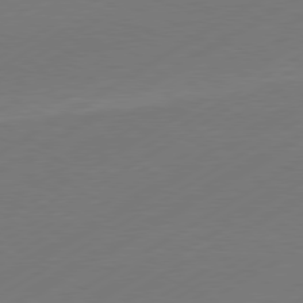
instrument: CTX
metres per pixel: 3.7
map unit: Hpe
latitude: -81.1242
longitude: 15.1998
